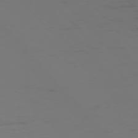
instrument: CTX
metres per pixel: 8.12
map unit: Ap
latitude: -76.4440
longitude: -83.3292
